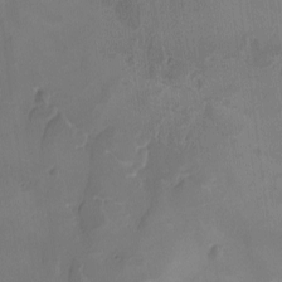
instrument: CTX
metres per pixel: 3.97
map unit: Ave
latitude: -8.1039
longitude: -122.3656
